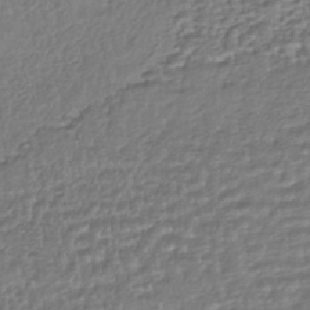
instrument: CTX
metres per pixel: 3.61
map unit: HNhu
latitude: -44.0472
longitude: 104.6707
